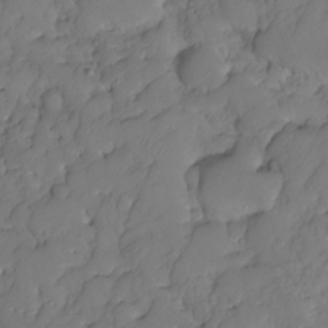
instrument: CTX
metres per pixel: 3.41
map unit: HNhu
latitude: -25.0675
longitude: 49.4455
